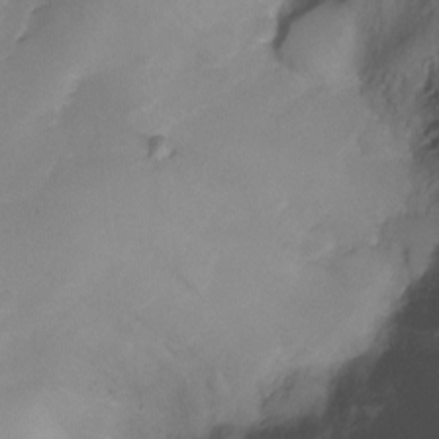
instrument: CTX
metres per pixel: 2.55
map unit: Ht
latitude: -10.5196
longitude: -28.9891
